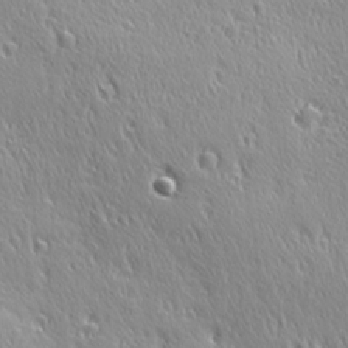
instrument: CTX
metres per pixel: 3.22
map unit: Ave
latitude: 21.3671
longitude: -136.1011
